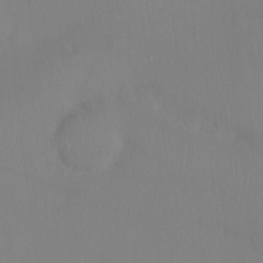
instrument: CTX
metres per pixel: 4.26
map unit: Ht
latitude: -0.0661
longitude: -32.7813
